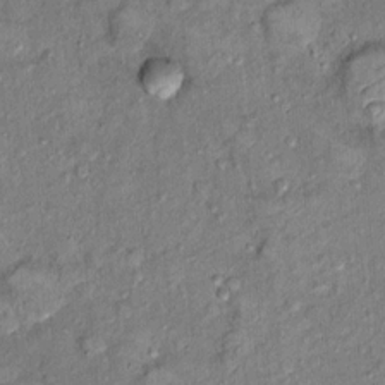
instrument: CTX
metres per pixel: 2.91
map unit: Hto
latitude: 10.5924
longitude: -37.8016
